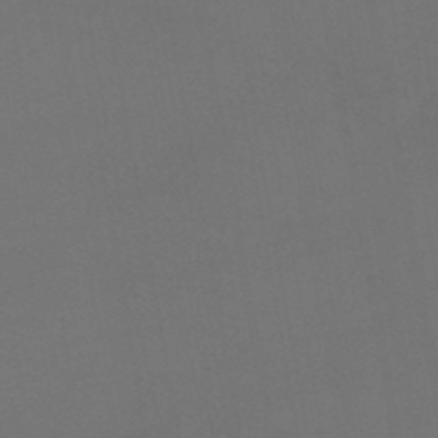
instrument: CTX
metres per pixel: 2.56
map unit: HNhu
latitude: -48.5763
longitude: 99.8422
